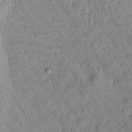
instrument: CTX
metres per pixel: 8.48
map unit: Htu
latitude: 2.6679
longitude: 178.5007
